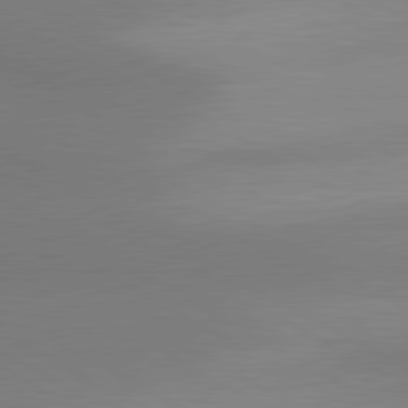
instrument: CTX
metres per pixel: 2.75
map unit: lApd
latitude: 80.5357
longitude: 127.8989
